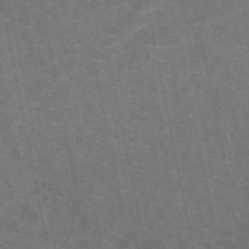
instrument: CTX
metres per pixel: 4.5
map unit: eAb
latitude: 48.5357
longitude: 115.7477
